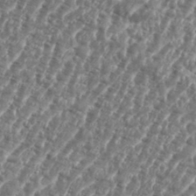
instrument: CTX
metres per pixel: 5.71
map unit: eHh
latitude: 35.5938
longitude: -135.1025
